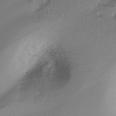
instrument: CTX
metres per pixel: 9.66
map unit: Ht
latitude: -16.7086
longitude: -45.1403
